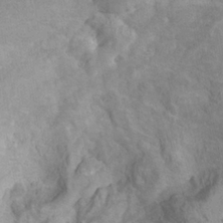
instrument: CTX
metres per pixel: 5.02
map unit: Hto
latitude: 7.1403
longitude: -34.2144
